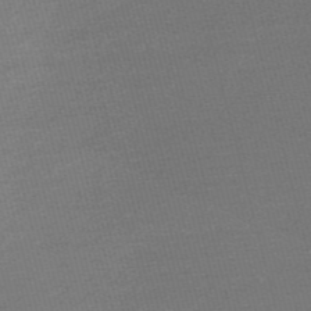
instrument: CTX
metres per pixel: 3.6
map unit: Nve
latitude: -56.7841
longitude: 61.4832
